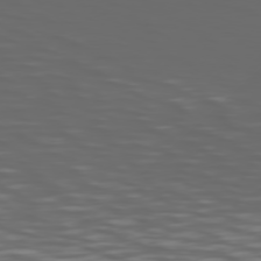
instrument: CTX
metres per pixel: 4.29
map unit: Hpe
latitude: 74.8002
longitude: -126.2523
